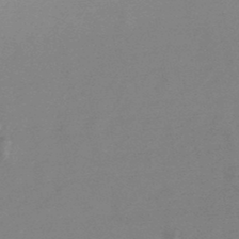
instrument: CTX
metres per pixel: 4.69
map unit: lHb
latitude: -48.1039
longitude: 72.3306
